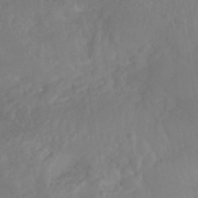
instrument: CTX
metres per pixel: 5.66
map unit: Nhe
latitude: -40.8030
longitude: -110.2901
